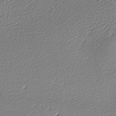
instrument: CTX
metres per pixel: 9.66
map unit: lAa
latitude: -10.4818
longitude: -126.4790
